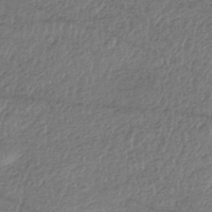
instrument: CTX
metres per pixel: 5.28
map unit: eHh
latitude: -42.6329
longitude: 117.6721
